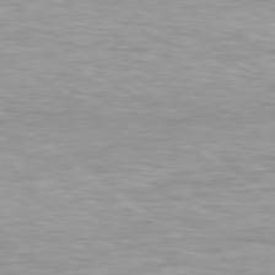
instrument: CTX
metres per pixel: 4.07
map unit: Hpe
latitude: 79.2915
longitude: -129.1214
